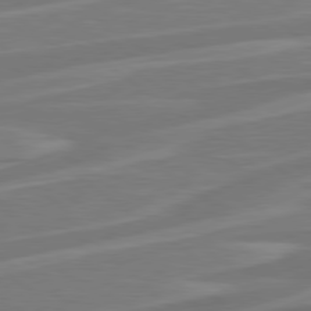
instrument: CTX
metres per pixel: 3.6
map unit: Hpe
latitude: 79.1026
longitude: -126.9703
